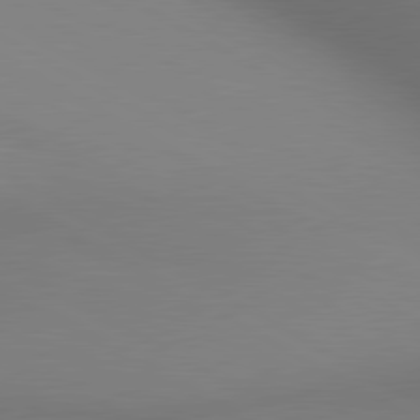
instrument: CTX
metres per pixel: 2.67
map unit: lApd
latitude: 80.3467
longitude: 133.0865
